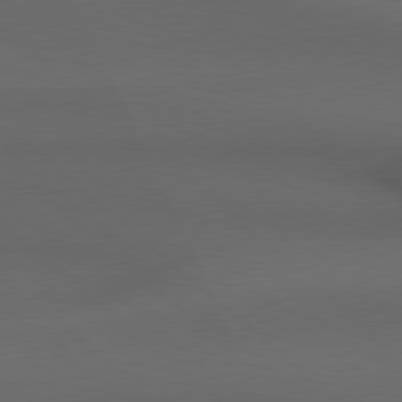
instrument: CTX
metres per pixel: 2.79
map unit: Hpe
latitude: 78.5546
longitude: -161.2159
